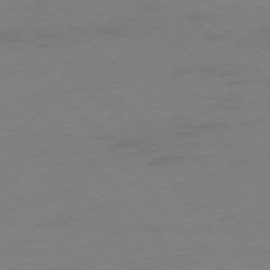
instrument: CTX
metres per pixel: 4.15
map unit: Ap
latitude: -75.8612
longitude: -72.0822
